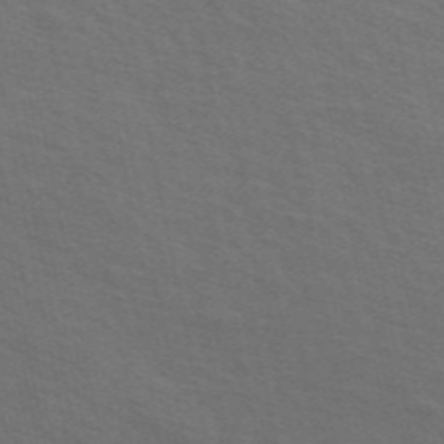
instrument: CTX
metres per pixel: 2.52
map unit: ANa
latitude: 49.5182
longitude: -74.9514
